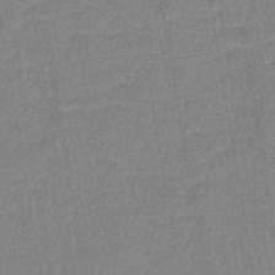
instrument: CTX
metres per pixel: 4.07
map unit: lHb
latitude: -37.1242
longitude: 73.9178
